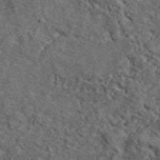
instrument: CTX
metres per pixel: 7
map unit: lHvf
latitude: 42.0822
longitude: -88.9514
